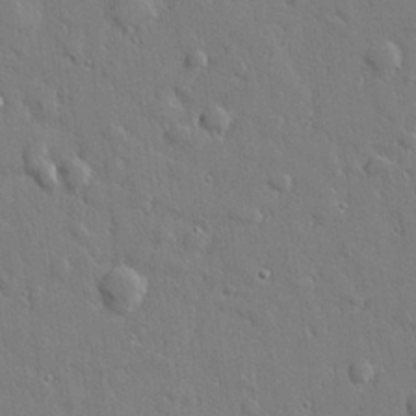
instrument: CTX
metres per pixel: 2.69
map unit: lHvf
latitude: 22.6679
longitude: 144.0472
